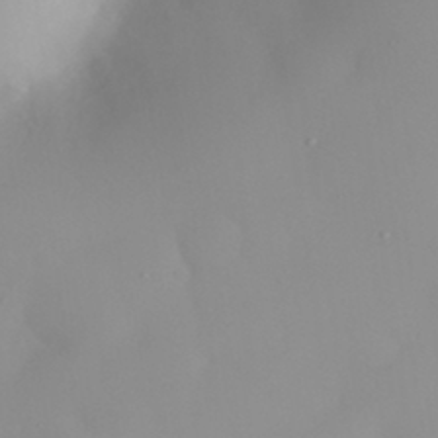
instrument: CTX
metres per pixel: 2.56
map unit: eHh
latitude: 31.8395
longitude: -57.8205
